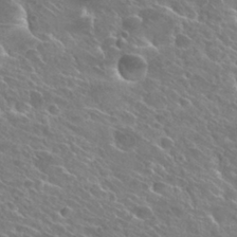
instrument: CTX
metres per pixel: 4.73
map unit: Hto
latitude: 27.3482
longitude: -39.4804
